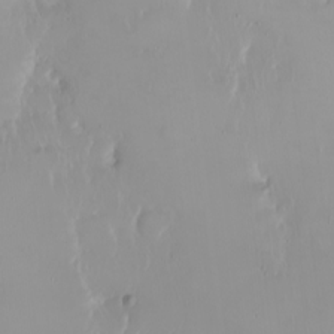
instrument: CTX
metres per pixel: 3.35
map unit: Ht
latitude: -1.4077
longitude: -61.0647
